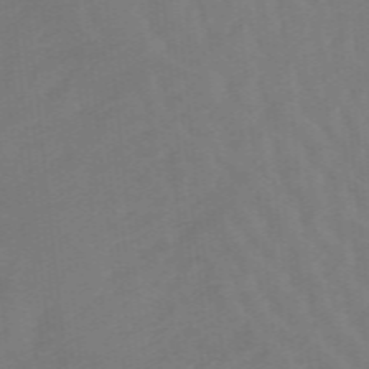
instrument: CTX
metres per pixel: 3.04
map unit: lHb
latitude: -48.7463
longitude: 83.4454
